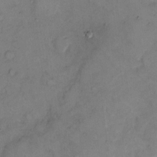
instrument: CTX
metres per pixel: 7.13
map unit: eHh
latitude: 8.4412
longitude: -62.5546
